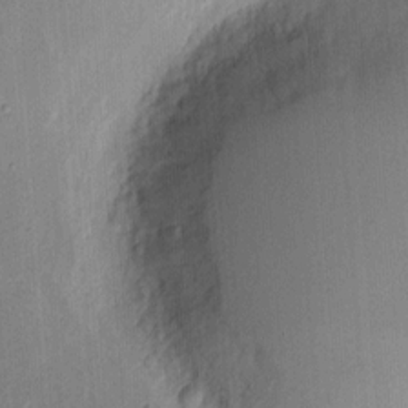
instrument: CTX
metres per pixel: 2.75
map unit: eHh
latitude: 8.9325
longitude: -73.4427
